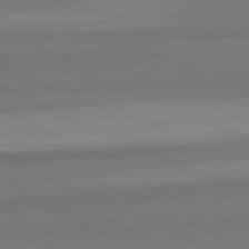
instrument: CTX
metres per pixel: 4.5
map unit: lApd
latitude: 82.5356
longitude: 158.4251
